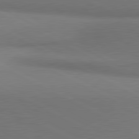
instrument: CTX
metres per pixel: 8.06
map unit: lApd
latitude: 81.1592
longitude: 154.9542
